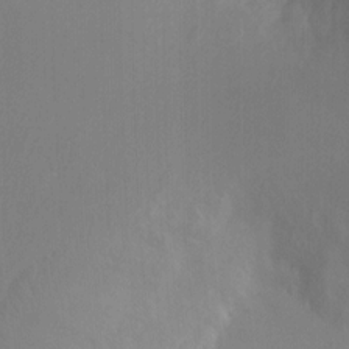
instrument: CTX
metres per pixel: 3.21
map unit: Ht
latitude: -0.9542
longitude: -34.9135
